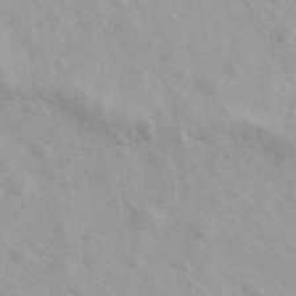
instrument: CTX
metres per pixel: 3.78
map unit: Ave
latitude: 39.4237
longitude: -107.0836
